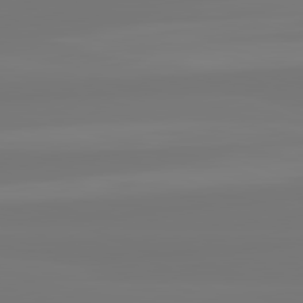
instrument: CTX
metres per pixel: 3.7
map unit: lApd
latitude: 81.9717
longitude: -176.4790
